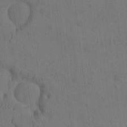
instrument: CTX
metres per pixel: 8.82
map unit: eHh
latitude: -2.0283
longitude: 16.4818
